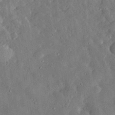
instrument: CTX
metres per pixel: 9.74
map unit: lHvf
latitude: 32.3656
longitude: -84.1200
